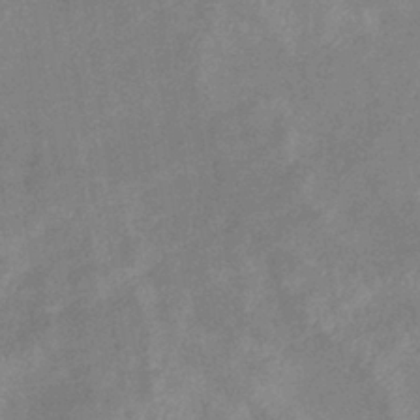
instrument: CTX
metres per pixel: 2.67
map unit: eHb
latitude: -37.7855
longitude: 76.9920
